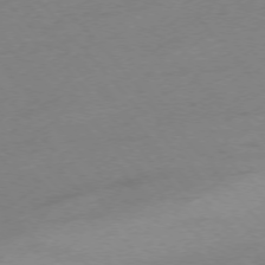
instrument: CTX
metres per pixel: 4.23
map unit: Hpe
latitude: -75.9367
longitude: -11.5182
